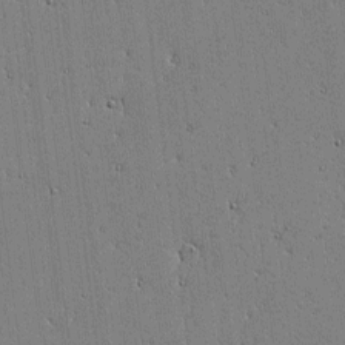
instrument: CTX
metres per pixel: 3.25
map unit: lAvf
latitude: -1.3699
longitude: -105.7639
